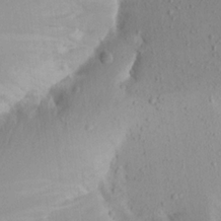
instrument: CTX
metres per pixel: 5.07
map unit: Aa
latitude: 20.1011
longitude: -145.9339
